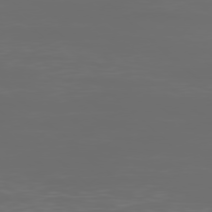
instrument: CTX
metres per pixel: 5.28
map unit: Ap
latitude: -78.8030
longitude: -69.3860
